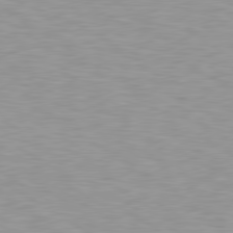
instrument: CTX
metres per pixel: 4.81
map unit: lApd
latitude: 79.3293
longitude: -88.5924
